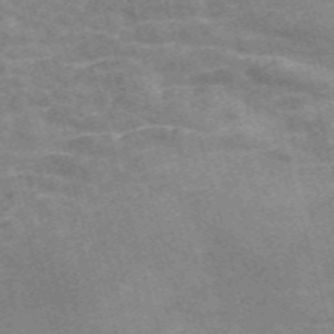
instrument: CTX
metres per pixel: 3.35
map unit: Nve
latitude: -58.9730
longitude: 65.5588
